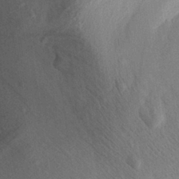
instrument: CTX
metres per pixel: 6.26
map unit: Aa
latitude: 29.6694
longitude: -136.9703
